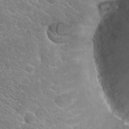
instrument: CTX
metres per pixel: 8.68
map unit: Hto
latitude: 26.5924
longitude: -42.4223
